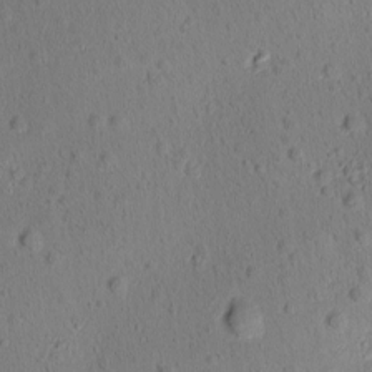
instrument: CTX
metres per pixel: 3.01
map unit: Ave
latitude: -9.8233
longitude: -121.5938
